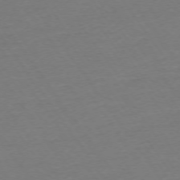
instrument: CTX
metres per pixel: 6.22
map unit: Ap
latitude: -74.4251
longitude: -85.2915
